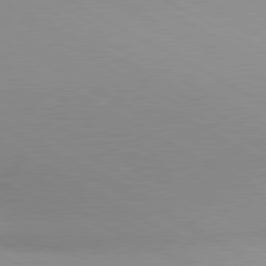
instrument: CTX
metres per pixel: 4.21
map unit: lApd
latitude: 80.7246
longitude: 135.4077
